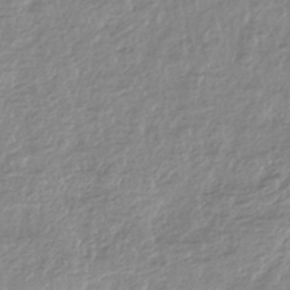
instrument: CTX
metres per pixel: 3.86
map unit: HNhu
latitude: -44.3684
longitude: 97.4832
